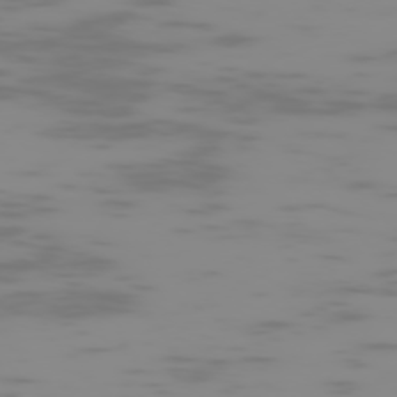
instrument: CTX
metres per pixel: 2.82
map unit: Hpe
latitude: -74.1606
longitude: 5.8044
